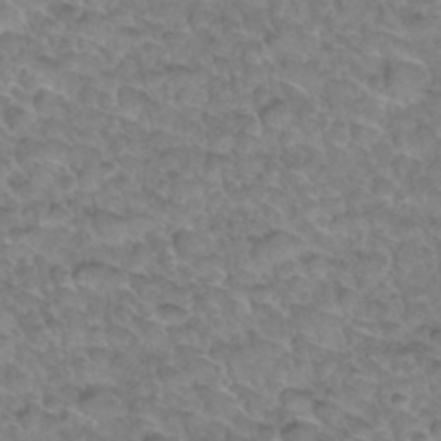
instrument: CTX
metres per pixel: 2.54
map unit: Hto
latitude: 34.1577
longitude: -48.1389
